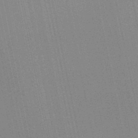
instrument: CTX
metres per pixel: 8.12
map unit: lHb
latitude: -46.9541
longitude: 78.2361
